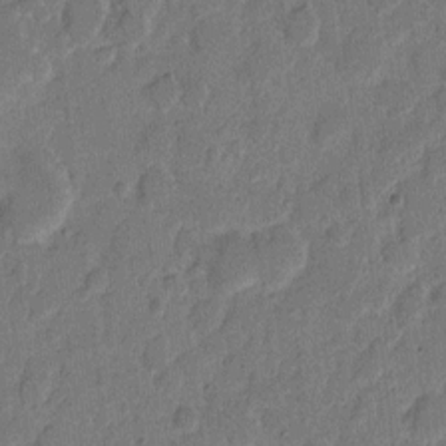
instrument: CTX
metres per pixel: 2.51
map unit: eHh
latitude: 8.9514
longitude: -65.0080
